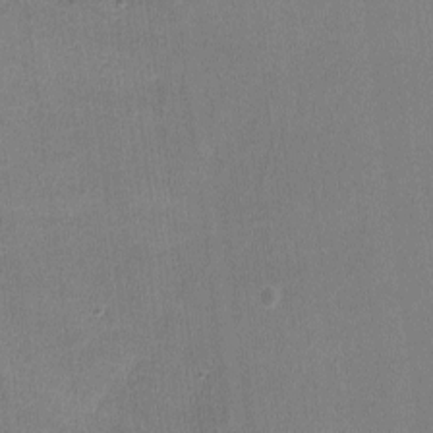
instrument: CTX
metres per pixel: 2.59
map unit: lHvf
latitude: -11.0487
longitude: -100.5357
